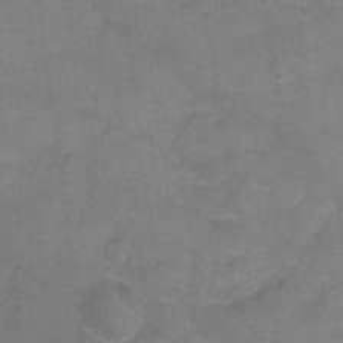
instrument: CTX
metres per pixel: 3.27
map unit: Ht
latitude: -9.1242
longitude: -35.4993
